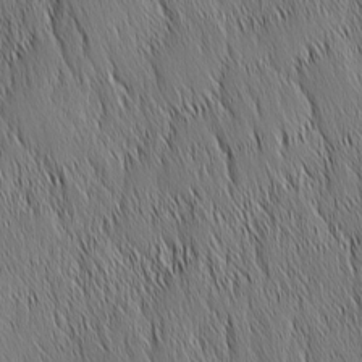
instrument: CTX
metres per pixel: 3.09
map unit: Nhu
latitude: -6.3684
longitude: -150.4412
